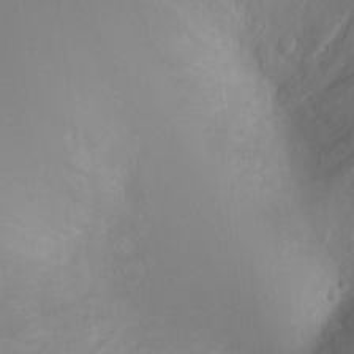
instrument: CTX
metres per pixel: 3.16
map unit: Ht
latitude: -2.6518
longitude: -16.7813
